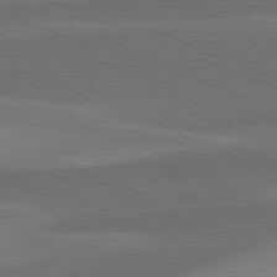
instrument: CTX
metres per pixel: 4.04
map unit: lApd
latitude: 81.7072
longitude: 124.9164
